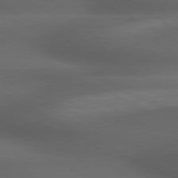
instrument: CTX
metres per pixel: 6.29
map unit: lApd
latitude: 79.3671
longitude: -119.9906
